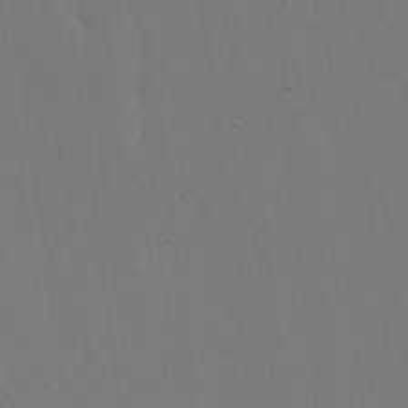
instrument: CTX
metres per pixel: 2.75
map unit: eHh
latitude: 19.0269
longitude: -69.3482
